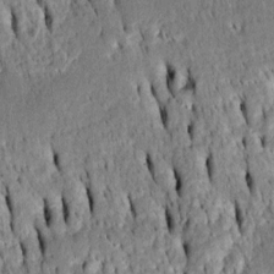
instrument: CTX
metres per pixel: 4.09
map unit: Htu
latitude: -4.4629
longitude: 152.1605
